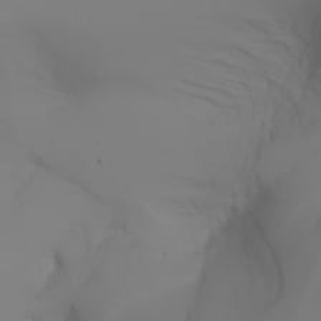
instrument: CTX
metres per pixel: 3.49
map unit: Aa
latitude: -6.7463
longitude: -85.2159
